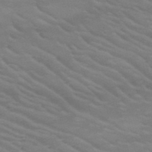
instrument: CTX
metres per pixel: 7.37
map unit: HNb
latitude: -53.3131
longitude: -45.2915
